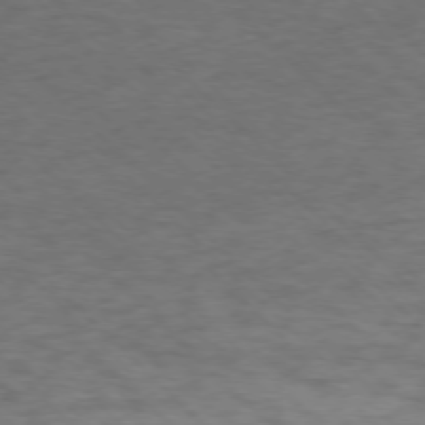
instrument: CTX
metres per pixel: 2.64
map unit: Ap
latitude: -76.4062
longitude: -78.3656
